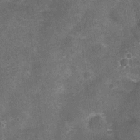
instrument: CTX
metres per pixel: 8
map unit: Nhu
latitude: 2.1578
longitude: -17.8772
